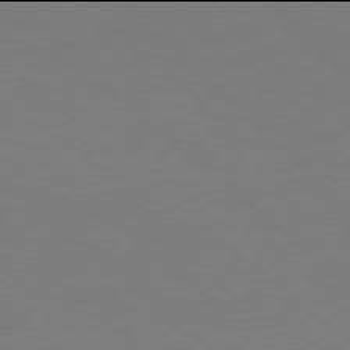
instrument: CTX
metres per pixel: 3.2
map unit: Hpe
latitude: 77.9906
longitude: -150.8002
